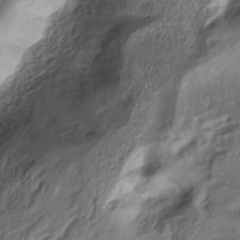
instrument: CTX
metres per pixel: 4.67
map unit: ANa
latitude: -36.4440
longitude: 95.0864
